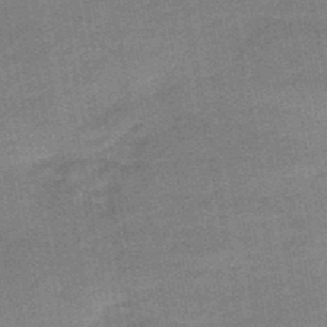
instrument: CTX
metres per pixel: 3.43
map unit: HNb
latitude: -47.9556
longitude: -39.1403
